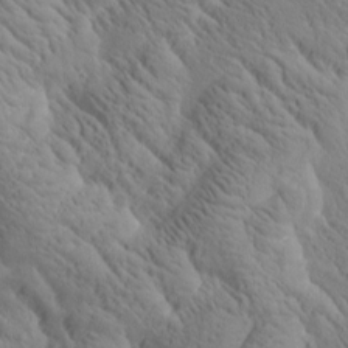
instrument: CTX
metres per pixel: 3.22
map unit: Htu
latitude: 0.7246
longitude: 175.0486
